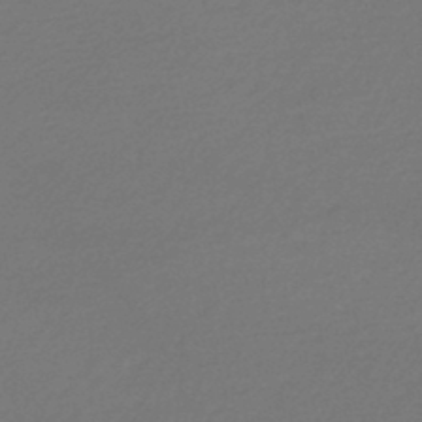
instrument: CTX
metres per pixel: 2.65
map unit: lHb
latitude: -45.6722
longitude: 60.8030
